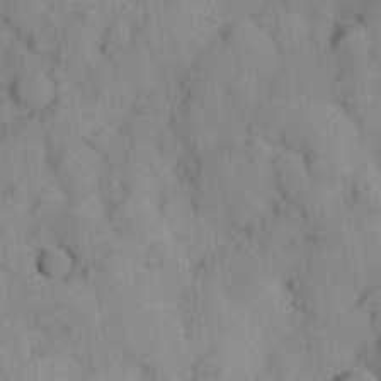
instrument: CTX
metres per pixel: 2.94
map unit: Hve
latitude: 24.4601
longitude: 147.8233
